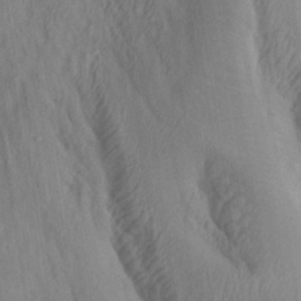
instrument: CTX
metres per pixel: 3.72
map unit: lAa
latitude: 22.4412
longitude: -137.6883
